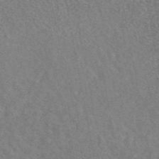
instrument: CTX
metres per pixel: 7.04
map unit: eAb
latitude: 48.4979
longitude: 117.2564
